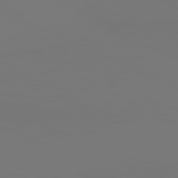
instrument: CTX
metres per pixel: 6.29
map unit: lApd
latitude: 80.9136
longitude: 147.8044
